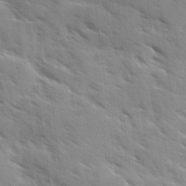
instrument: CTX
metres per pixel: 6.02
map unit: Ave
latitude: 10.4412
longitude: -102.8191
